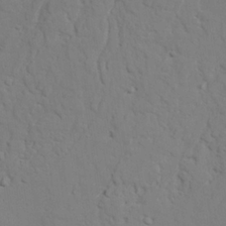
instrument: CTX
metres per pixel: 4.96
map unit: lAvf
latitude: 26.3278
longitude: -110.1578
